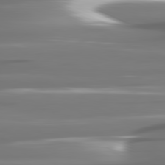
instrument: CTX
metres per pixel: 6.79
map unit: lApd
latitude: 81.2915
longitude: -141.4615
